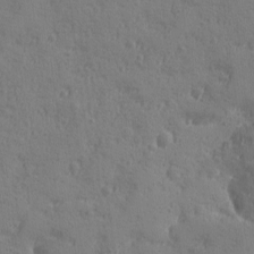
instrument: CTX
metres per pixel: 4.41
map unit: Ave
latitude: -8.6140
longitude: -119.1214
